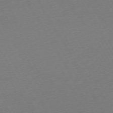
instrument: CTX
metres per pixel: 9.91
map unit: Ap
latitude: -74.2173
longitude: -69.0270
